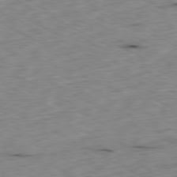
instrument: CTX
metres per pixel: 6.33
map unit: Ap
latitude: -79.5588
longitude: -68.4223
